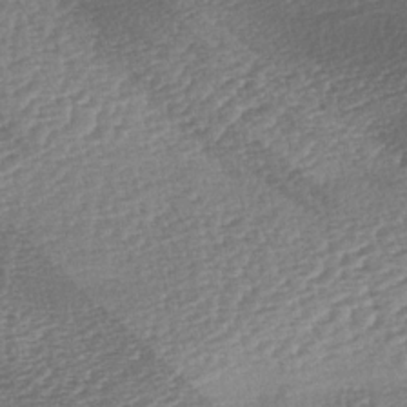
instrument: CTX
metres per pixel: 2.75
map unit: lAa
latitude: -3.0486
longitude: -127.7450
